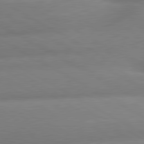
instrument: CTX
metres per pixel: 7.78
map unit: lApd
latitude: 80.5546
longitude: -163.4994
